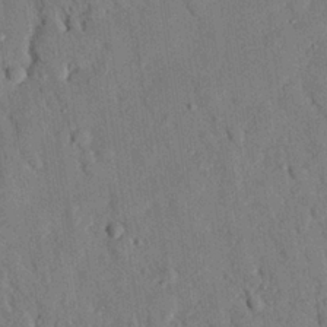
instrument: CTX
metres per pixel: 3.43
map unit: eHh
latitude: 26.4034
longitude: -79.2159
